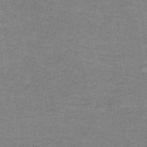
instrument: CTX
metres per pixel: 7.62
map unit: eAb
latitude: -36.4440
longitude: 51.7100
